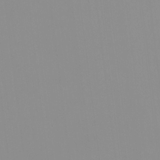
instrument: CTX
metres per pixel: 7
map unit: HNhu
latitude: -1.2943
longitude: -6.3089
